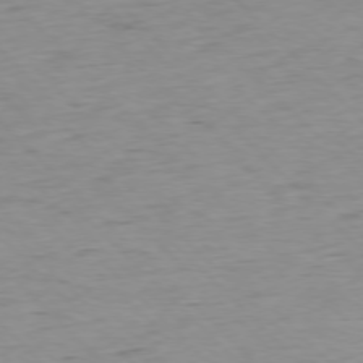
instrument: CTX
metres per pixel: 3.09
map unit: Ap
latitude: -77.5021
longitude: -82.7624
